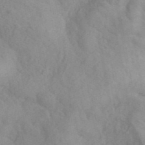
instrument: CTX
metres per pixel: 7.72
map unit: ANa
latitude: 42.4223
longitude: 53.3131
